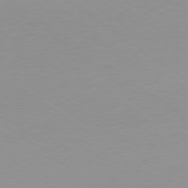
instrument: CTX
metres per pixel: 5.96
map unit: Ap
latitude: -79.1242
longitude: -67.1592
